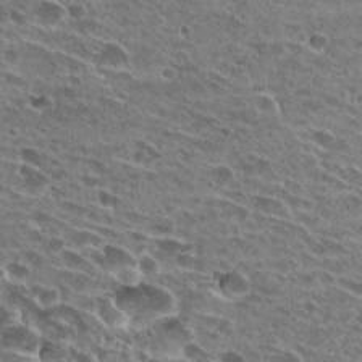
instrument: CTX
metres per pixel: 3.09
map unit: Hto
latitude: 26.9892
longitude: -43.7072
